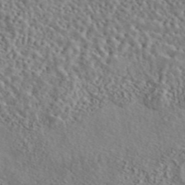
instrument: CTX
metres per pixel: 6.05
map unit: eAb
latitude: 43.2726
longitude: 114.0283
